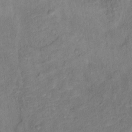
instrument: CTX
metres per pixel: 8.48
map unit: Ht
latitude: 13.7828
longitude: -39.4426
